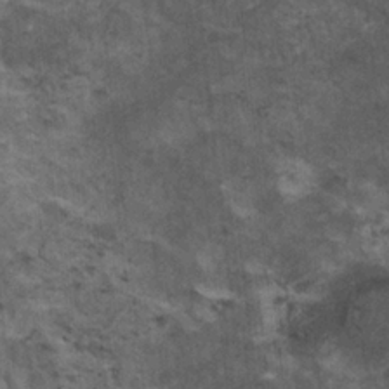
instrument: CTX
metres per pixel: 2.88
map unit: HNhu
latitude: 3.0080
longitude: 4.2928
